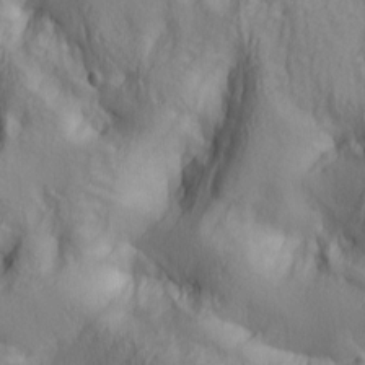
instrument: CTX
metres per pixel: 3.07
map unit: lAa
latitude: 5.2159
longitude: -114.1955
